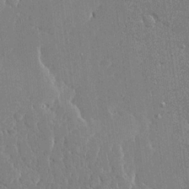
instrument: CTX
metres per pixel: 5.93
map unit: Ave
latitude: 16.2334
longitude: -139.7450
